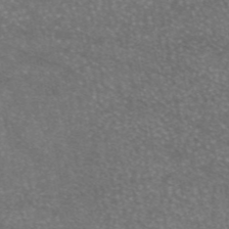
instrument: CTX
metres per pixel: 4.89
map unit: eAb
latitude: 46.4412
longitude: 120.6329
